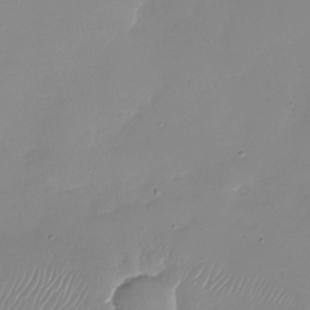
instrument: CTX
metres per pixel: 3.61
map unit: Nhu
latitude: -28.0850
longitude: -63.9528
